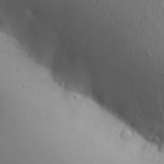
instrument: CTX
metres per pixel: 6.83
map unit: Aa
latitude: 30.5357
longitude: -146.1011
